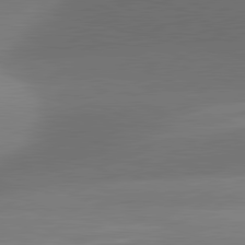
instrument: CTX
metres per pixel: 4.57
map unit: lApd
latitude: 81.2159
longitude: 130.4629
